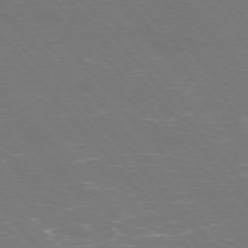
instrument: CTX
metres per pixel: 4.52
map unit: Ap
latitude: -75.8990
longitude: -69.1781
